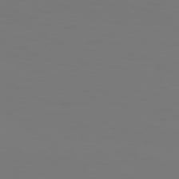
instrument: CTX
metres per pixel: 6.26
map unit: Hpe
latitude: 77.1214
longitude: -134.7435
